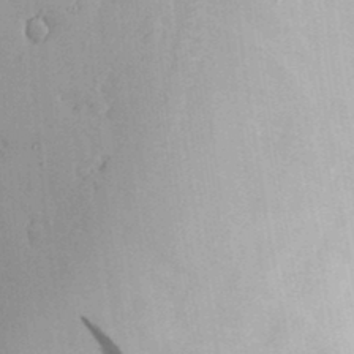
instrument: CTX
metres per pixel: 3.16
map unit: Nve
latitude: -7.7288
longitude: 174.8785
